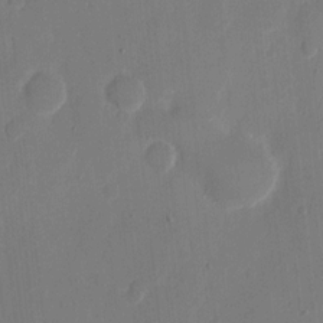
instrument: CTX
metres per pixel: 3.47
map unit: eHh
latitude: 10.6113
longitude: -67.7449
